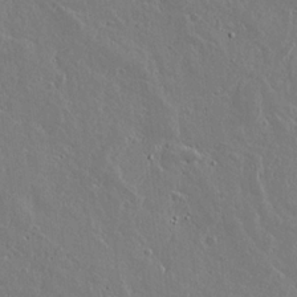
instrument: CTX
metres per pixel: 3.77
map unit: lAvf
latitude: 17.3104
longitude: -126.8758
